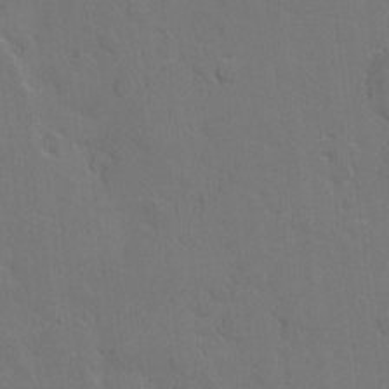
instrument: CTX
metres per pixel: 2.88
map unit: eHh
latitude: 5.4426
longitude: -66.0255
